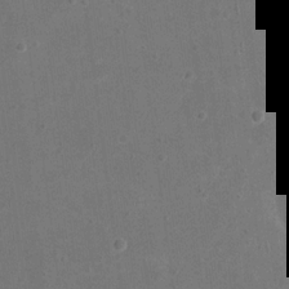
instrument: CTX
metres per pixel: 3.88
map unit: eHh
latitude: 20.1578
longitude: -64.6301
